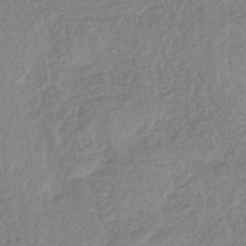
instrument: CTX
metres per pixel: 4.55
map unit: lHb
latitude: -40.0283
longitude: 68.8030
